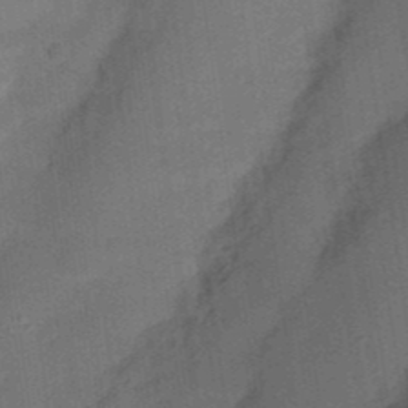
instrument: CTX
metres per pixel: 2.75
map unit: Nhu
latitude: 23.6883
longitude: -73.1404
